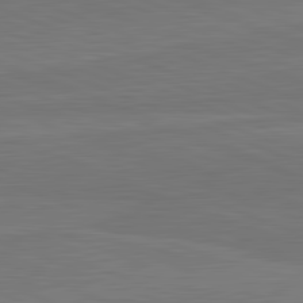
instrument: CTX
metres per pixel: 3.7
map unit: lApd
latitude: 82.4978
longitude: 166.0094
